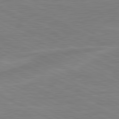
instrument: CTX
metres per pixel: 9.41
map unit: lApd
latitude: 80.9514
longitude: -169.7828
